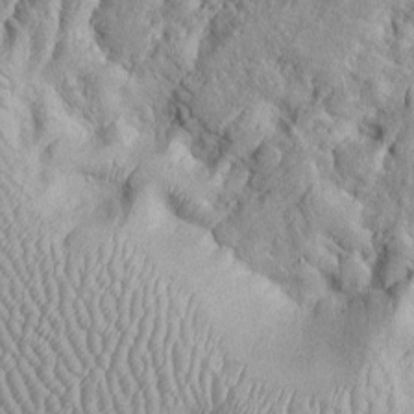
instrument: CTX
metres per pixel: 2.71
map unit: Htu
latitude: -6.6896
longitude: 153.7099
